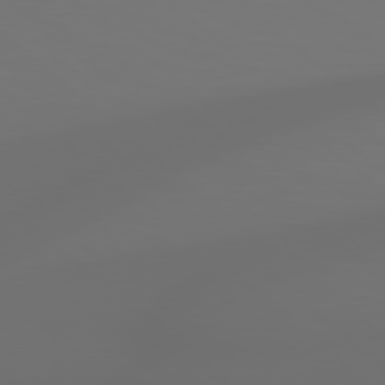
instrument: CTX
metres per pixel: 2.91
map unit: Hpe
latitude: 78.6302
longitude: -173.9528
